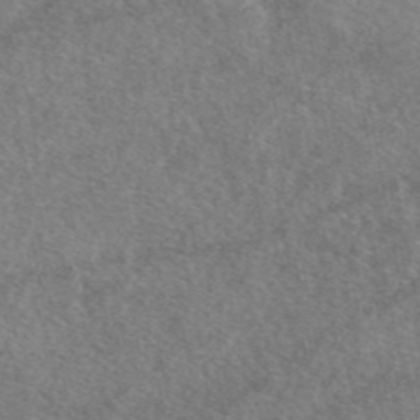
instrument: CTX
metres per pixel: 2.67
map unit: eAb
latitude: 47.1970
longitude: 123.2187
